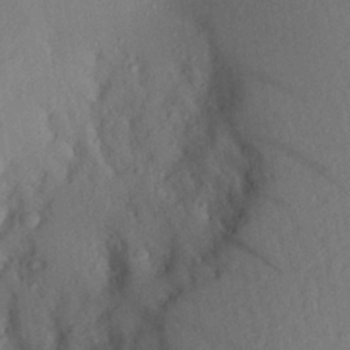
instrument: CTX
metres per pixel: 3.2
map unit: Aa
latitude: 27.5749
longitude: -146.5168
